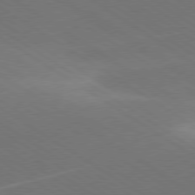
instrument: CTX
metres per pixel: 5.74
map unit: lApd
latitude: 78.7624
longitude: -51.5371
